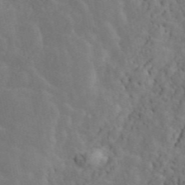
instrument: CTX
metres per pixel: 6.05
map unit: ANa
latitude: 47.0837
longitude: -84.2712
